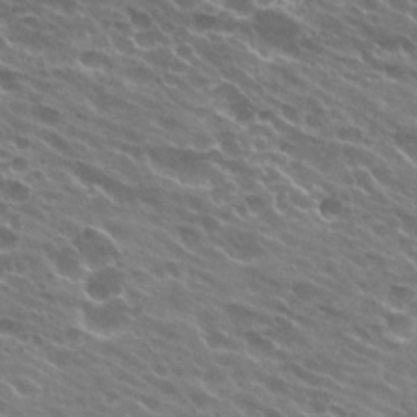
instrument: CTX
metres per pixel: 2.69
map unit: Hto
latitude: 24.6490
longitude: -37.5182
